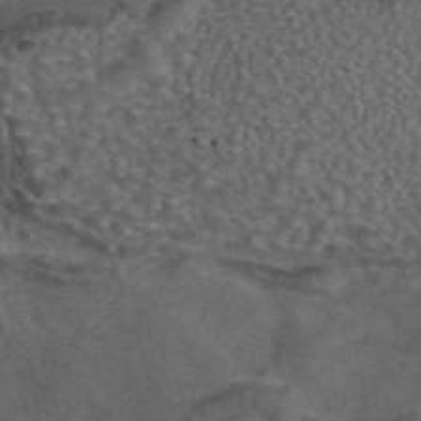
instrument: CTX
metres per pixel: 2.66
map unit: eAb
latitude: 43.3860
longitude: 107.2187
